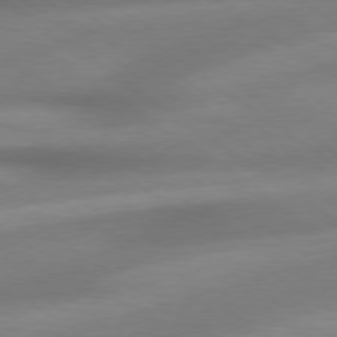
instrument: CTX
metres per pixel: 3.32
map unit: Hpe
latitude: 79.0837
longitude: -134.7813
